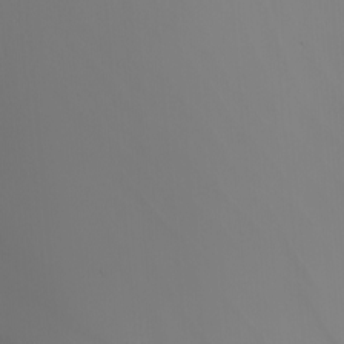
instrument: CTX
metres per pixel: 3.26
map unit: Nhu
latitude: -5.0108
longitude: -92.3089
